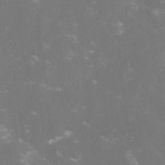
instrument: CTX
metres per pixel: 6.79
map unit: lHvf
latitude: -14.5007
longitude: -101.1970
